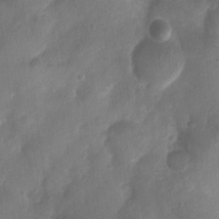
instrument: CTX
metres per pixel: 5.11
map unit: Nhu
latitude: 5.2159
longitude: -18.4412
